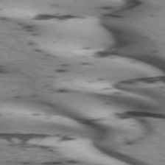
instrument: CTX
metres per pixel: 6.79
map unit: lApd
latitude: 72.5546
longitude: -53.5182
